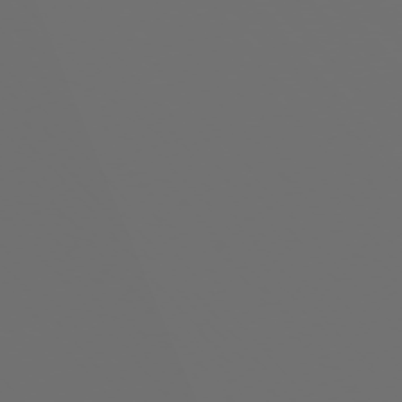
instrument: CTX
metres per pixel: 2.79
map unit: Ap
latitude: -76.1606
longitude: -63.6694
